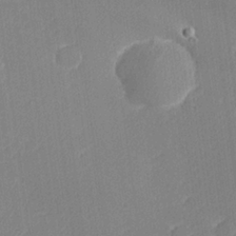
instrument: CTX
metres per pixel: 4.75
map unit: lHvf
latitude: 25.7260
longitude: 141.6344
